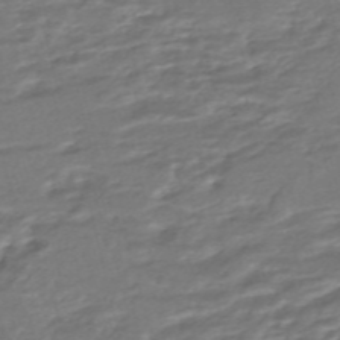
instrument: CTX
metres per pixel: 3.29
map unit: ANa
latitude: -45.4643
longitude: 104.9352
